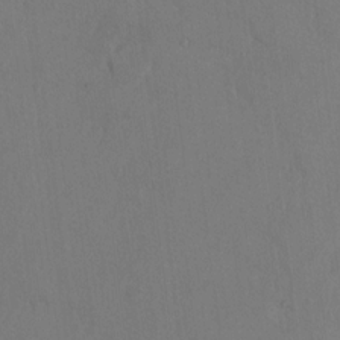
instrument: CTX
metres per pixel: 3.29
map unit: Ht
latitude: 10.4601
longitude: -32.1767
